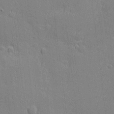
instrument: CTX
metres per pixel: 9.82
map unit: eHh
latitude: 3.5749
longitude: -75.3860
